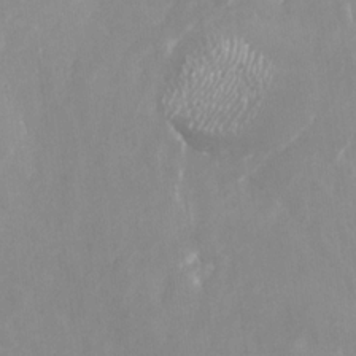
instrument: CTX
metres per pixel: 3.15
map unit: Nhu
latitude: -27.7099
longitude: -75.7828
